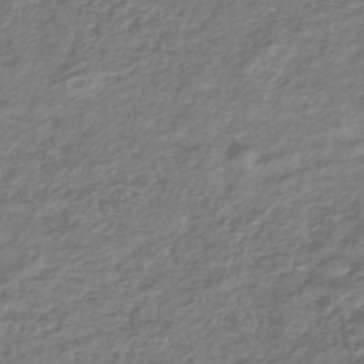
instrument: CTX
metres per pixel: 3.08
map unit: lHb
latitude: -41.1431
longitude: 70.4062
